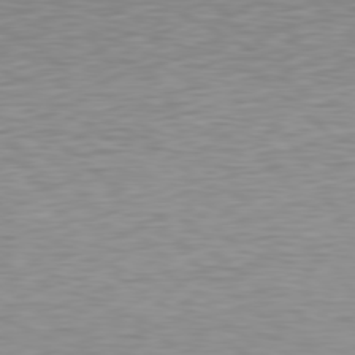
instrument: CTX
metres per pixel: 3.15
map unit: Hpe
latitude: 78.4790
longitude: -171.8394
